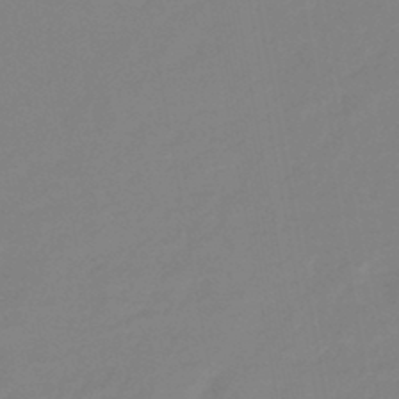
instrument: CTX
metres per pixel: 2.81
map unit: eHb
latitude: -45.5777
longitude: 88.0661
